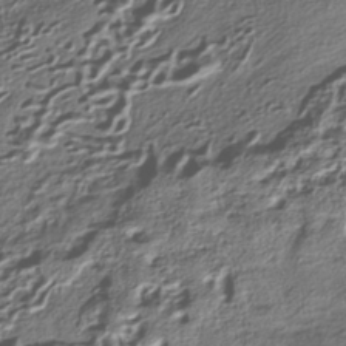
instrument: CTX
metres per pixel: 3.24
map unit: HNhu
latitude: -40.3117
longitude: 107.5399
